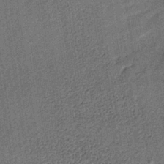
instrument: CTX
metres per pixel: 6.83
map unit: lHb
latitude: -35.7855
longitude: 62.7652
